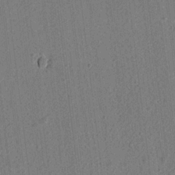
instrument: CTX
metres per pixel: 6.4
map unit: lAvf
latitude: 7.3671
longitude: 164.8975
